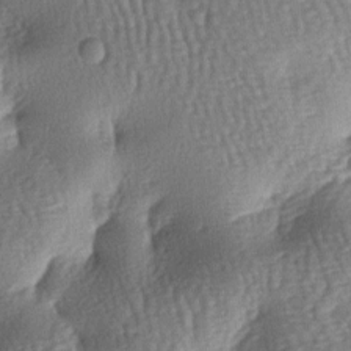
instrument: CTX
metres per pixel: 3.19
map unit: lAa
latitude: -7.2565
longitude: -127.9150
